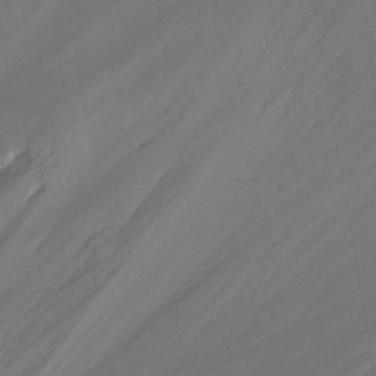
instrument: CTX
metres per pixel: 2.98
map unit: Ht
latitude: -14.7652
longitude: -57.1781
